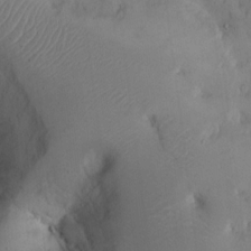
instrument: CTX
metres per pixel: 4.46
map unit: Hto
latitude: 12.2901
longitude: -56.3089
